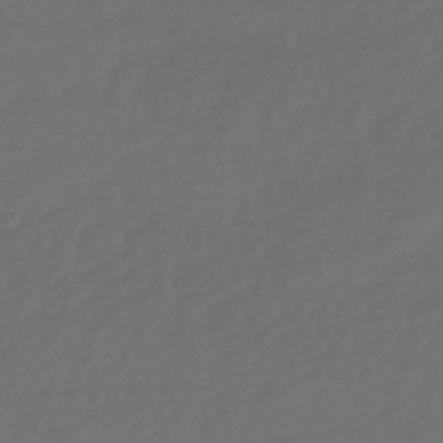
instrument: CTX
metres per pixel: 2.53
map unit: eHb
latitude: -43.5588
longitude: 86.5952
